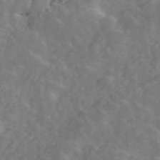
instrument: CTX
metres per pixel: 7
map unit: ANa
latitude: 47.5371
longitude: -83.6882
